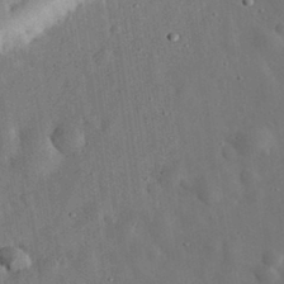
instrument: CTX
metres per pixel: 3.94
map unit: eHh
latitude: 32.7246
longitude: -74.9325
